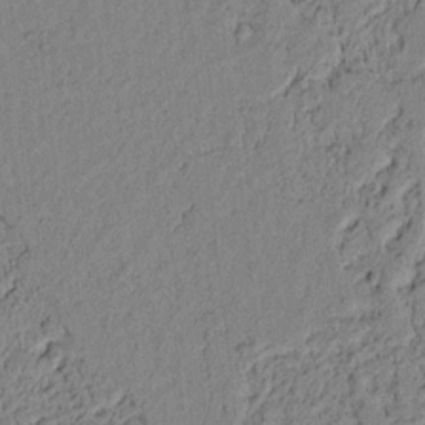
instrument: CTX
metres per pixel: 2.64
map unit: lAvf
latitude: 7.4615
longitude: 164.0472
